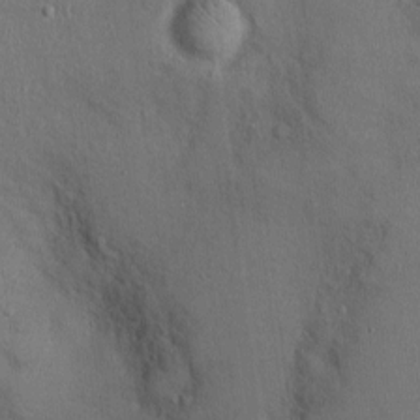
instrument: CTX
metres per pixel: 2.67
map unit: Ht
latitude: -2.7463
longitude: -14.9703
